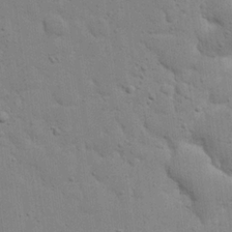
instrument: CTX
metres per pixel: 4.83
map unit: eHh
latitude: 21.3482
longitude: -62.6869
